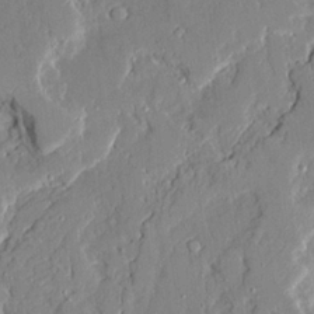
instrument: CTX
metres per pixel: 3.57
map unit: Ave
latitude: 21.9150
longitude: -128.6301
